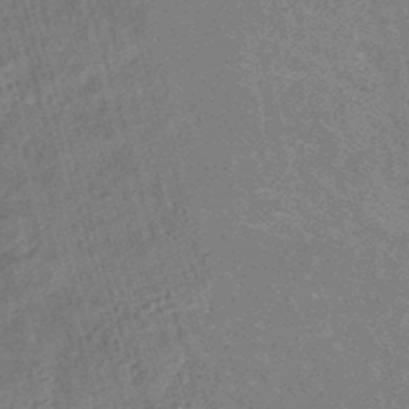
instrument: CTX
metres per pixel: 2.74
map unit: HNhu
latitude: -47.4454
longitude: 99.6155
